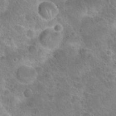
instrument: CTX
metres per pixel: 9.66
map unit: Hto
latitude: 21.7072
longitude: -48.5924
